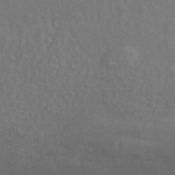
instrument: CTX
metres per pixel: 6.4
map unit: ANa
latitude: 49.3104
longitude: -81.8772
